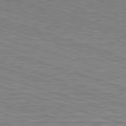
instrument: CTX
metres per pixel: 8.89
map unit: Hpe
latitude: -82.8408
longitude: 9.7289
